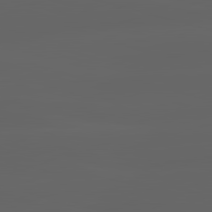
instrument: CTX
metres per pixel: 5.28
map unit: lApd
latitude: 82.9135
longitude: -135.0647
